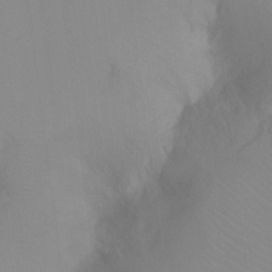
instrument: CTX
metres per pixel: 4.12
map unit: Ht
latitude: -6.6518
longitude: -20.3090
